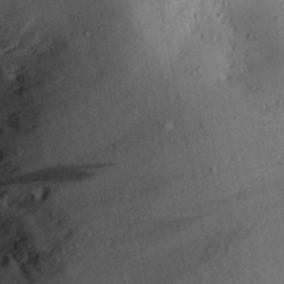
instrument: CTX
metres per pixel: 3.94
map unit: Aa
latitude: 28.0444
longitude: -134.9324
